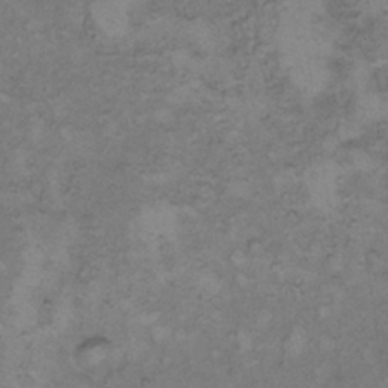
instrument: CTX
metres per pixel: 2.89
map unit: Hto
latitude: 8.3467
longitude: -60.1578
